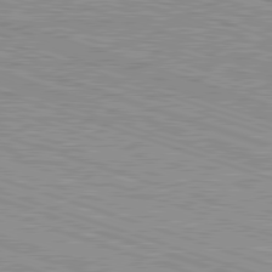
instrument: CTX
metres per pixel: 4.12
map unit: Hpe
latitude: -82.7652
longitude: 9.0675
